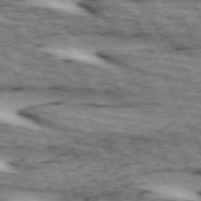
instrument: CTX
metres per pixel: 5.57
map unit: lApd
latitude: 72.8191
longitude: -55.1403
